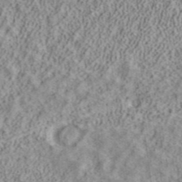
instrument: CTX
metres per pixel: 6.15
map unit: ANa
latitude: 40.1577
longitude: 17.4266
